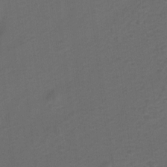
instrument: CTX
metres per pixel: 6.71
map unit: Hto
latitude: 5.0080
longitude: -32.4979
